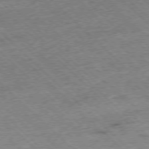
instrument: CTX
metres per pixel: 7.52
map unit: Hpe
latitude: -77.2565
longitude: -14.9892
